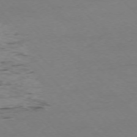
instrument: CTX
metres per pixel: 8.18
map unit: Ap
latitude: -75.1809
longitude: -78.6869
